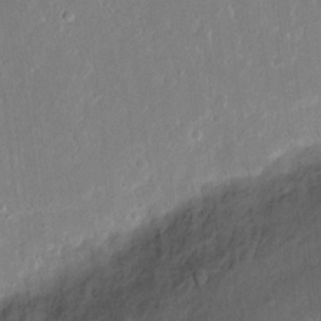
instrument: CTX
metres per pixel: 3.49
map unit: eHh
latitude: 15.1593
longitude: -70.1011
